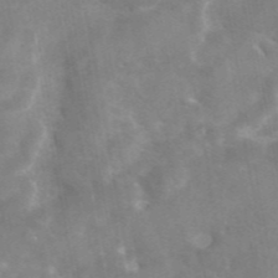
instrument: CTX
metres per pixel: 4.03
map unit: eAb
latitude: 45.2159
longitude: 125.9178
